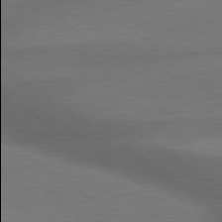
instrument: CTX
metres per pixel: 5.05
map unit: lApd
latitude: 79.6505
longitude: -153.9906
